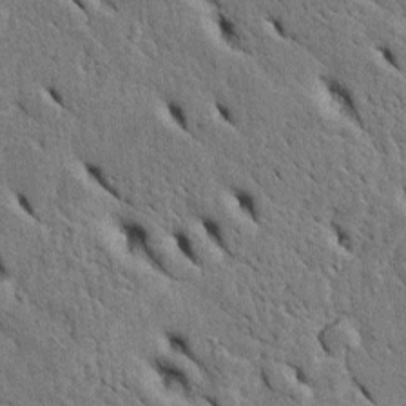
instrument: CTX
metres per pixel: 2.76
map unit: Htu
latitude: -4.9163
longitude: 153.5210
